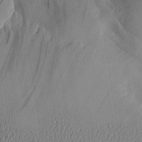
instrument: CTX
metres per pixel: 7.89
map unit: Aa
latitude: 27.2348
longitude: -132.4790
